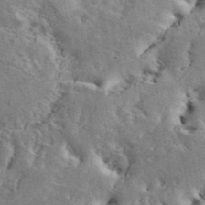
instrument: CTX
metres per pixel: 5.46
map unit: ANa
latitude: 43.1025
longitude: 46.6140
